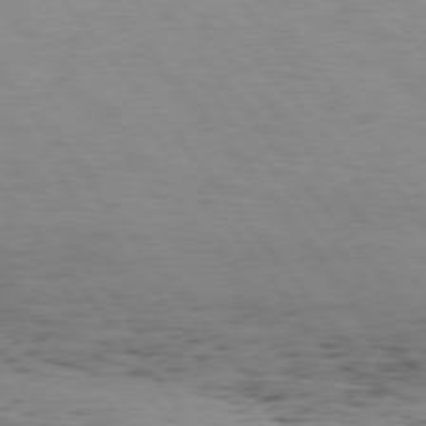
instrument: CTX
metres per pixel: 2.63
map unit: Hpe
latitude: 75.5182
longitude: -143.6505
